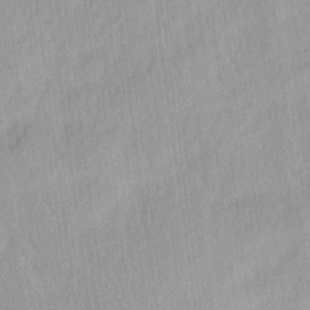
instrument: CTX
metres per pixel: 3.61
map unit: Ave
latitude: 12.4412
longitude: -106.6868
